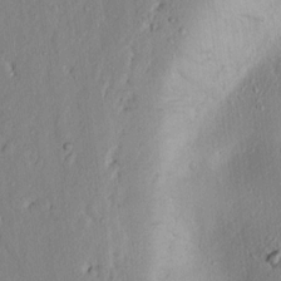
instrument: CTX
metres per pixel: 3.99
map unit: lAvf
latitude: 7.0647
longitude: 168.2361
